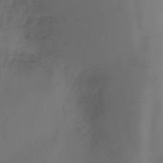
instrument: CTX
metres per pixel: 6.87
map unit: Ht
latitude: -7.1620
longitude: -30.1767
